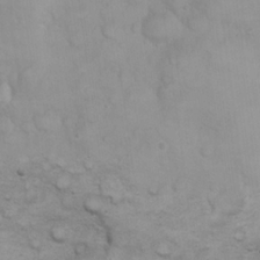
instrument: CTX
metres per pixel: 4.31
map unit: eHh
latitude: 22.3656
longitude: -59.7072
